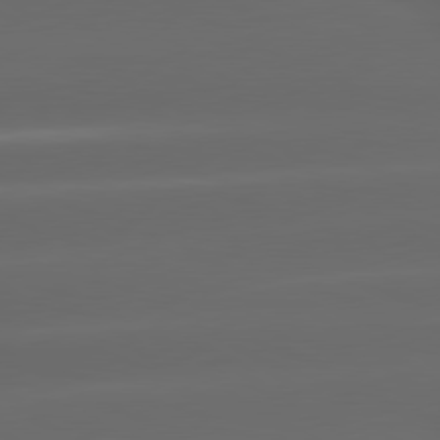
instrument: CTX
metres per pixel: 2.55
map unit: lApd
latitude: 80.2145
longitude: -144.9891
